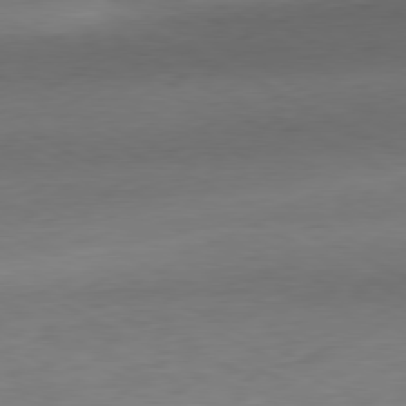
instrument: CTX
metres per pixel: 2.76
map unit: Hpe
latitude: -80.9164
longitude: 19.8233
